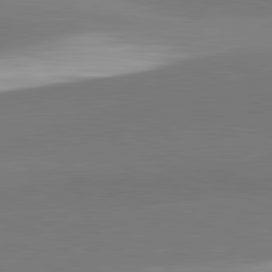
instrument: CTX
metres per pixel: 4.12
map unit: lApd
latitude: 82.3089
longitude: 152.8219
